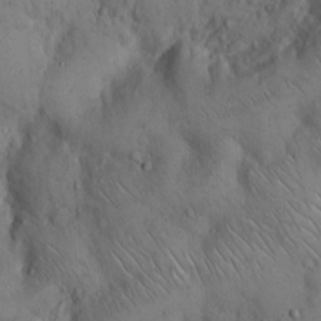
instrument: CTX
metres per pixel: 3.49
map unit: Hto
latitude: 14.9325
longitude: -59.6316
